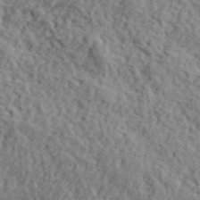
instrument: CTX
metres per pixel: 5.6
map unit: lHvf
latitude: 40.1577
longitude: -87.4993
